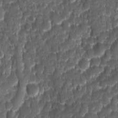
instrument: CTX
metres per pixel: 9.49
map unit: Ave
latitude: -10.8219
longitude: -119.7827
